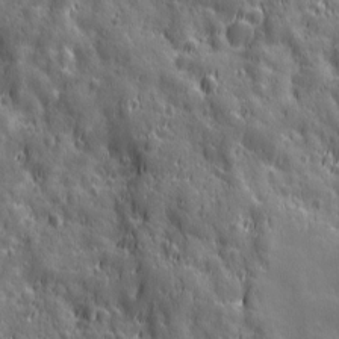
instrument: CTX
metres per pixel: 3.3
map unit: Ave
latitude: 12.7813
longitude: -104.5357
